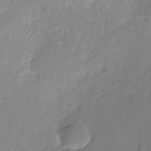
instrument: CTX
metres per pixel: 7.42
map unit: Nhu
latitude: -28.4629
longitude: -79.9150
